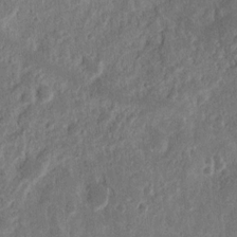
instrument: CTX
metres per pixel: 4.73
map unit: Nhu
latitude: 13.4804
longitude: -73.3293
